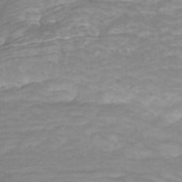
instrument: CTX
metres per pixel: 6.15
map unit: Htu
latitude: -10.6896
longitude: -74.6491
